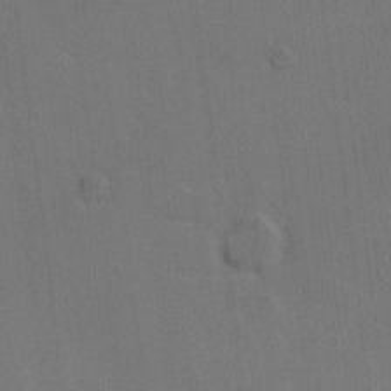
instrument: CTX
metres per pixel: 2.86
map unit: Hto
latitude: 7.0269
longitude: -62.8569
